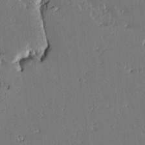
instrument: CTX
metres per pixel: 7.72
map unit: lAvf
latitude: 15.6127
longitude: -127.1214
